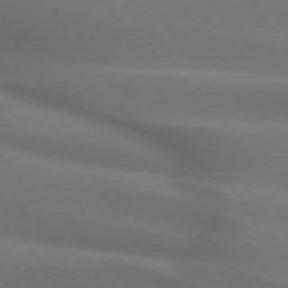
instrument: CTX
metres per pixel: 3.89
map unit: lApd
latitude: 72.3468
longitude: -50.1388
